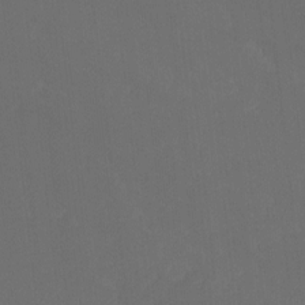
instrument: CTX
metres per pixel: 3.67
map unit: Ht
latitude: -9.4454
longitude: -39.6316
